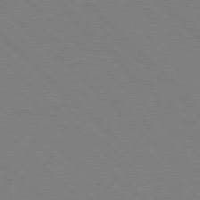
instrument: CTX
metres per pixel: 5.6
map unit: Hpe
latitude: 77.4426
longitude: -126.1767
